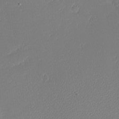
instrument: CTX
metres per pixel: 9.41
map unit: eHh
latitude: -7.6533
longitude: -70.9136
